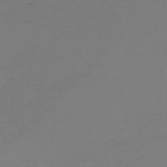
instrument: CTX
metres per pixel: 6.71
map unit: HNb
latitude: -45.0109
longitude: -44.1578
